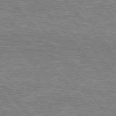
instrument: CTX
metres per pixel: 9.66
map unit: lApd
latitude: 76.1200
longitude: -74.4601
